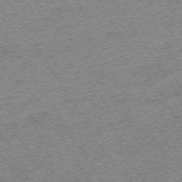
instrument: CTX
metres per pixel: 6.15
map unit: Ap
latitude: -73.4076
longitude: -68.5735
